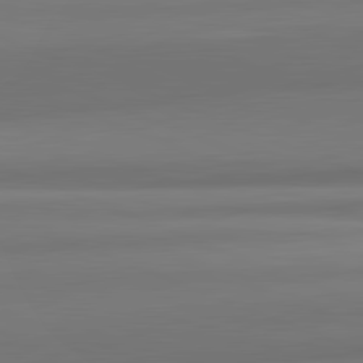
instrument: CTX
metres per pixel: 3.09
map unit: lApd
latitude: 82.1955
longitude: 171.1431
